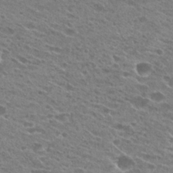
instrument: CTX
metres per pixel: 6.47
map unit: Hto
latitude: 24.1955
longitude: -41.8583
